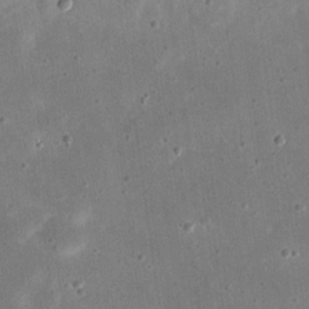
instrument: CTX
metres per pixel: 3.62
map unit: eHh
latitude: 21.8584
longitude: -67.8583
